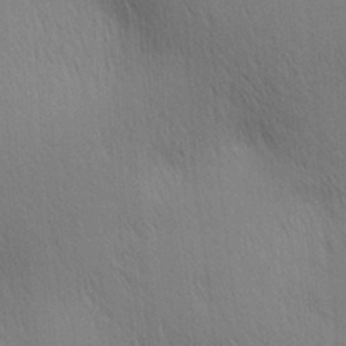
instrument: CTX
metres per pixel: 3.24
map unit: lAa
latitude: 10.8947
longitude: -108.3467
